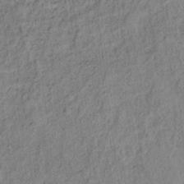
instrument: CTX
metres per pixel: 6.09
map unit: Ht
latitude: 10.2145
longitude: -39.8961
